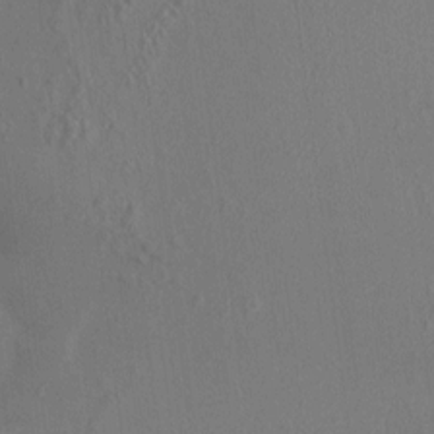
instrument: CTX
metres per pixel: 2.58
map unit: HNhu
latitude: 4.9703
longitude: 7.2187
